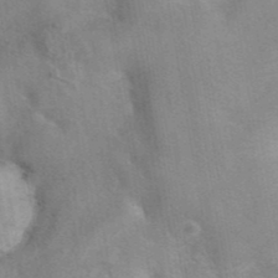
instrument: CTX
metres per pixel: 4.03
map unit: eAb
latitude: 41.5749
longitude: 107.0298
